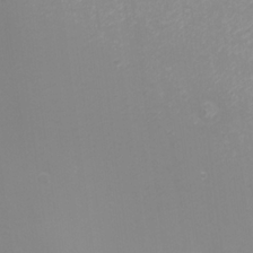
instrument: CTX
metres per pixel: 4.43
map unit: Nhu
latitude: -7.4643
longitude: -75.6694
